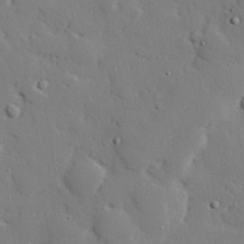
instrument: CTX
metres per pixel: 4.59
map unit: eHh
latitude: 29.1403
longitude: -81.5560
